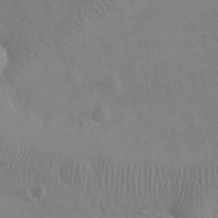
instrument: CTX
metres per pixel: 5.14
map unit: eHh
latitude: 25.4237
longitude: -66.7813
